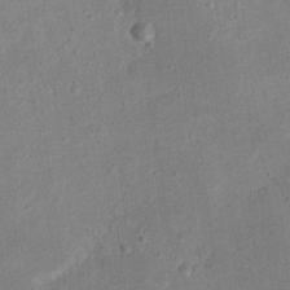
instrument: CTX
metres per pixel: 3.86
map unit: eHh
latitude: 23.9528
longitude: -68.5168
